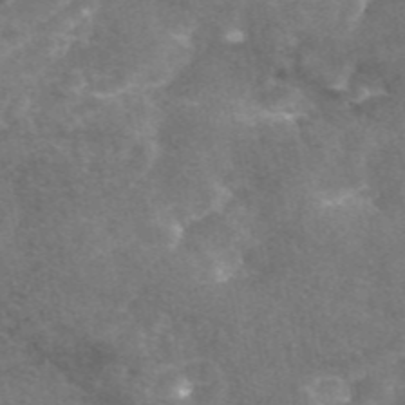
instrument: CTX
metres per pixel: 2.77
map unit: eAb
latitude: 46.0444
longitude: 120.7274
